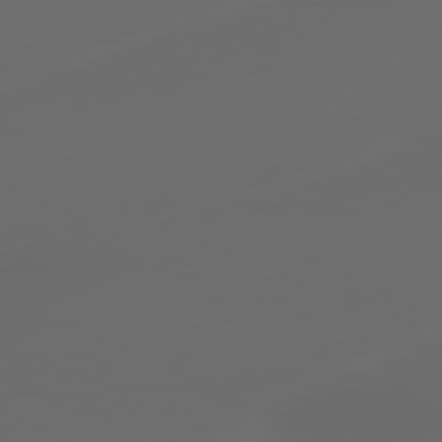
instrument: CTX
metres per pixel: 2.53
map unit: lApd
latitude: 80.4412
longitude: -117.2348
